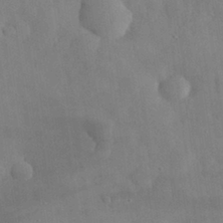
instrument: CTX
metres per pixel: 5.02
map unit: eHh
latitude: 30.2145
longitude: -72.3279
